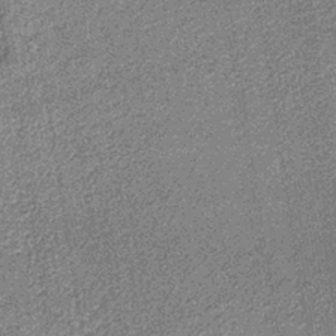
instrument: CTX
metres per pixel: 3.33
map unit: lHb
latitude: -38.3873
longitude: 65.5777
